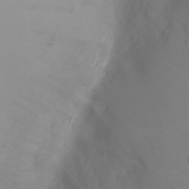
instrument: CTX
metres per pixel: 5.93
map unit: Ht
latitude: -6.4062
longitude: -25.8583
